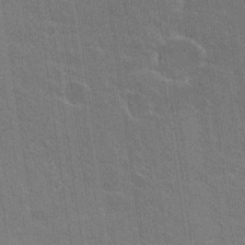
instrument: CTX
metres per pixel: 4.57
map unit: Hto
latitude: 26.2712
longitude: -43.5182
